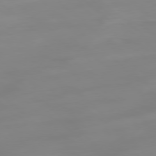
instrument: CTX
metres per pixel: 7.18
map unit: Hpe
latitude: -78.8975
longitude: -20.2901
